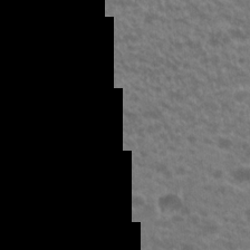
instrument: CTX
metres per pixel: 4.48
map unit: Hto
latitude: 20.7247
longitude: -36.8569
